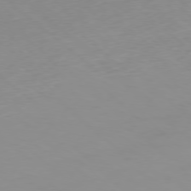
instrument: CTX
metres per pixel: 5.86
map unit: Hpe
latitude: -78.2739
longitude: 14.6519
